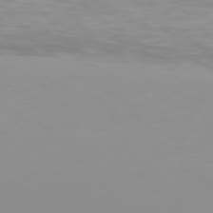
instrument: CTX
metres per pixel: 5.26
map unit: Hpe
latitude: 77.2348
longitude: -175.4426
